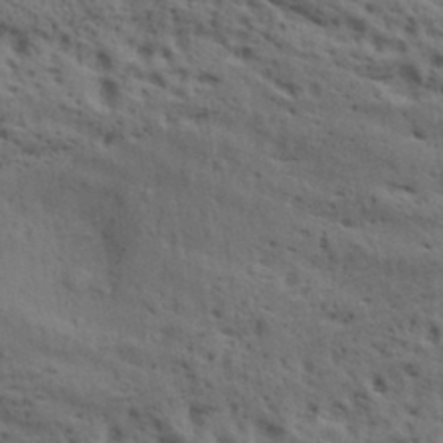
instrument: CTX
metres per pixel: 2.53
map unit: lAa
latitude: 19.2915
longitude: -138.6113
